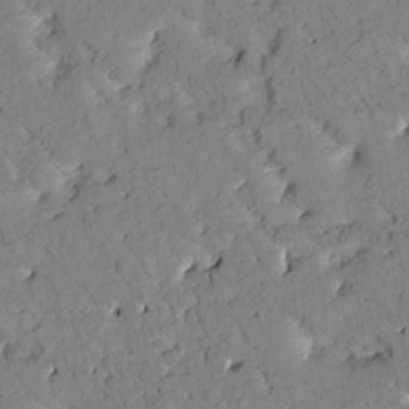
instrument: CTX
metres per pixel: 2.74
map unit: Htu
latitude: 1.3103
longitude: 177.2754
